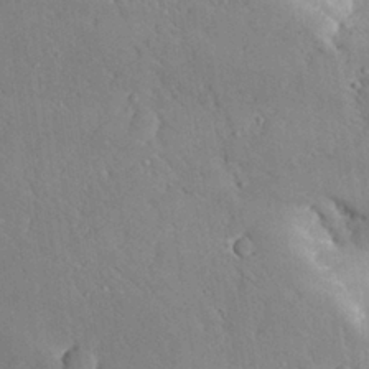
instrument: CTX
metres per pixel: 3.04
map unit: Aa
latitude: 26.9703
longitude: -129.0080
